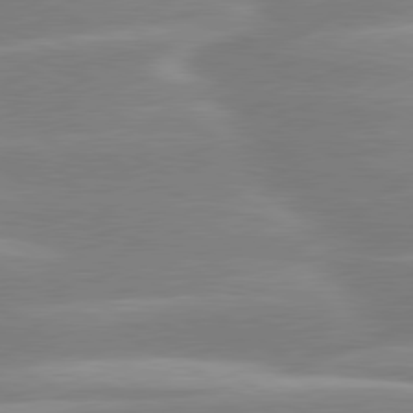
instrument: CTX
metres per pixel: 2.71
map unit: lApd
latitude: 80.2145
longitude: -134.4412
